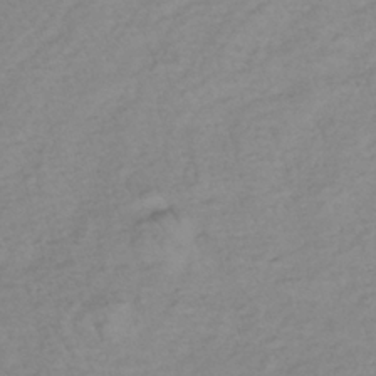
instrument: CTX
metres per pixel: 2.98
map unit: lHb
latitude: -35.6533
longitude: 69.2376
